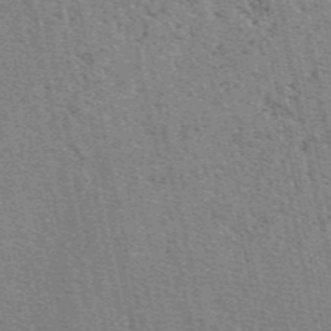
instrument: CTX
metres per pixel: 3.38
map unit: eAb
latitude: 49.0269
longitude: 106.2929
